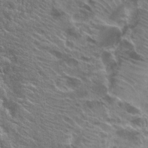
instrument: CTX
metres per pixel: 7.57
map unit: Hto
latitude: 24.7624
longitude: -40.1577
